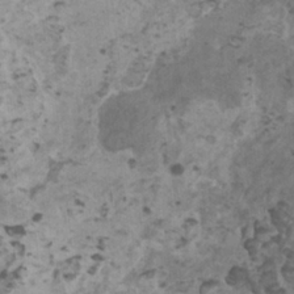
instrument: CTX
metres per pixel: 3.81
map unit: HNhu
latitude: 1.9150
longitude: 3.3887
